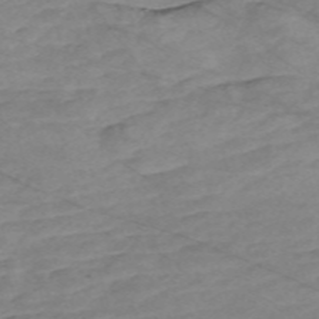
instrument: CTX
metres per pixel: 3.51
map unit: Nve
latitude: -58.9730
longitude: 61.3510
